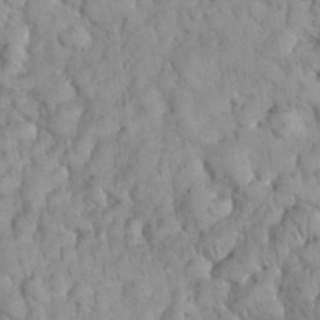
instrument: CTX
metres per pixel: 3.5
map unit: eHh
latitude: 32.6302
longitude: -65.2348
